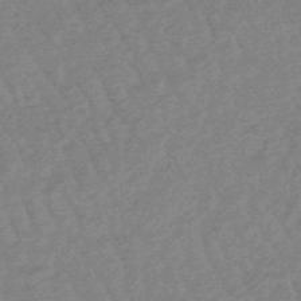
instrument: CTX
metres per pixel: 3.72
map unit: lHb
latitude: -48.3118
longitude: 82.1039
